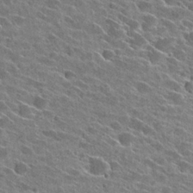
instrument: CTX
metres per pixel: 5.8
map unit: Hto
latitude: 26.4790
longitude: -42.8191
